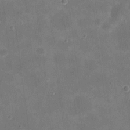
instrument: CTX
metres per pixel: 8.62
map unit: eHh
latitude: 20.7435
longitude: -66.3845
